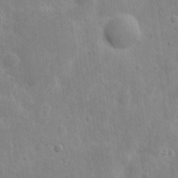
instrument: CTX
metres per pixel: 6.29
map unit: eHh
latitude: 8.2712
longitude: -71.6127
